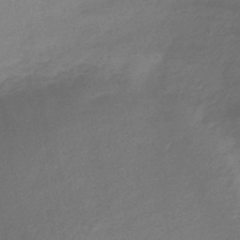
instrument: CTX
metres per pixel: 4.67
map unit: lHb
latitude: -40.4629
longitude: 72.7463
